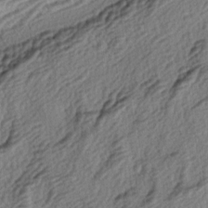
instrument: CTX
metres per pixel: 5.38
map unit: lAa
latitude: -3.9745
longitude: -123.5560
